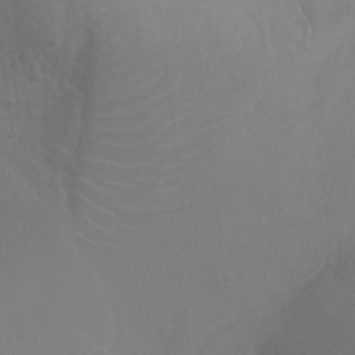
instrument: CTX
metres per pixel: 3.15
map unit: Ht
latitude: -3.3698
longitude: -25.3670
